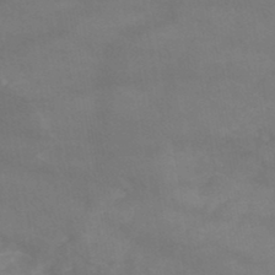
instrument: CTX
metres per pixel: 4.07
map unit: HNb
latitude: -45.3888
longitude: -37.0648
